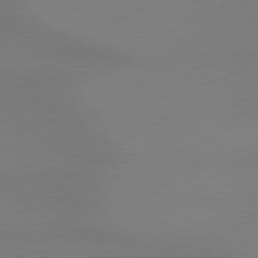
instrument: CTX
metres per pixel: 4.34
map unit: Hpe
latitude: 78.8191
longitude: -131.3104
